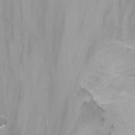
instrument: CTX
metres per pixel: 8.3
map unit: Nhu
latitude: -7.2943
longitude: -51.2726
